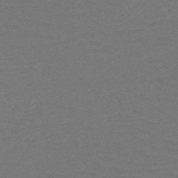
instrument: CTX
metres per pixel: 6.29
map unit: HNb
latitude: -53.0675
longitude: -43.4238
